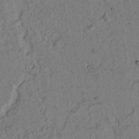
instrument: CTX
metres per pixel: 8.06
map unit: lAvf
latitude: 5.3482
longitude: 158.9163
